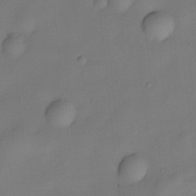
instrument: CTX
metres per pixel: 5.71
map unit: eHh
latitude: -22.3118
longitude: 15.8612
